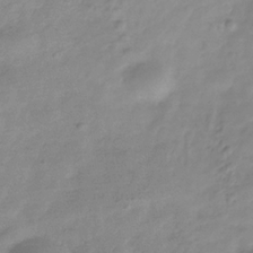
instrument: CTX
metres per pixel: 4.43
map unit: Hve
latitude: -32.3873
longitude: 90.1606
